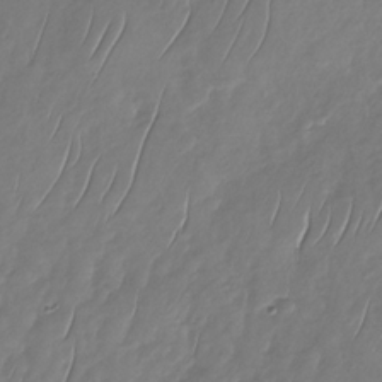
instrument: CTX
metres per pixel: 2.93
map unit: Nhu
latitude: -30.0094
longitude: -58.6680
